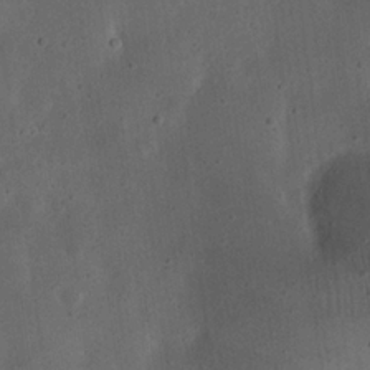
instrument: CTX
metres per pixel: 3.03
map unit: eHh
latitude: 23.0080
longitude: -69.0459
